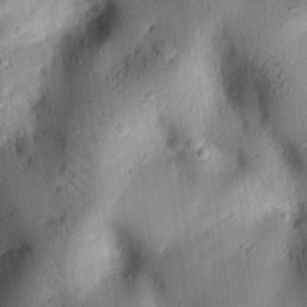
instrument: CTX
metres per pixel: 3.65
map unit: eHh
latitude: 24.9702
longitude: -78.3090
